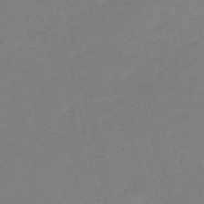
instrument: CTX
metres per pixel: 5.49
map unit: HNb
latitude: -54.7463
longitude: -43.3482
